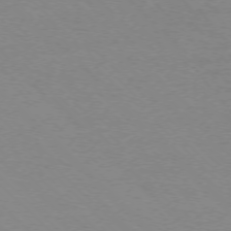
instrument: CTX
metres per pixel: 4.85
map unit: Ap
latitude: -75.9556
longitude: -81.8961
